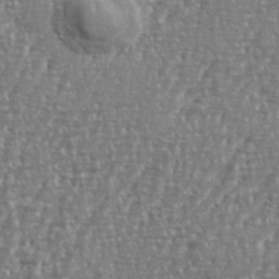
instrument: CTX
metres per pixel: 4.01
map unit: eHh
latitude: 35.1970
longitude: -134.1577
